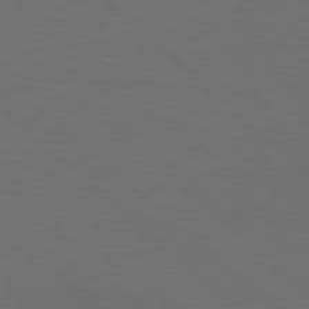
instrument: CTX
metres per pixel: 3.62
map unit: Hpe
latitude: 77.7260
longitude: -124.8758
